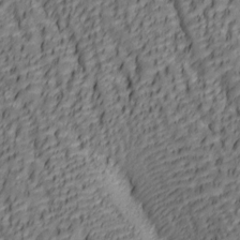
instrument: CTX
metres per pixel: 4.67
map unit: lAa
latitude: 6.2334
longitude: -116.3656
